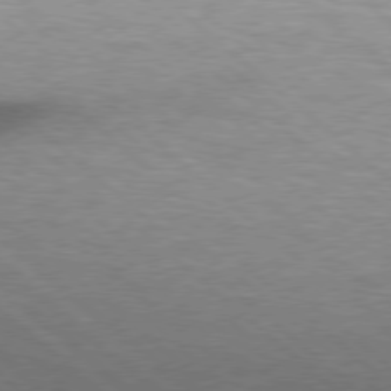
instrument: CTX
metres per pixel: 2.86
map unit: Hpe
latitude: 77.2348
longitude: -150.7435
